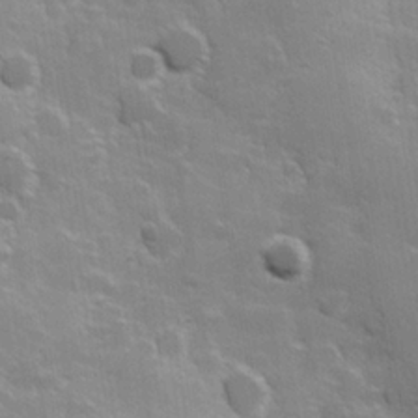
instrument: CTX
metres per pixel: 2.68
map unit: Hve
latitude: 23.7638
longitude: 147.0864
